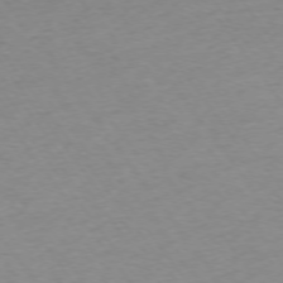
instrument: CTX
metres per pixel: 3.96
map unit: Ap
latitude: -74.6519
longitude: -67.6693
